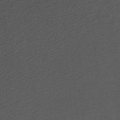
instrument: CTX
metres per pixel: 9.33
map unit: HNhu
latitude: -43.2564
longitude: 97.1620
